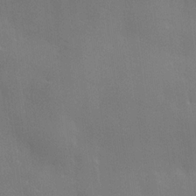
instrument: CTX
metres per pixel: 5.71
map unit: lHvf
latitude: 21.8017
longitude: 146.1039
